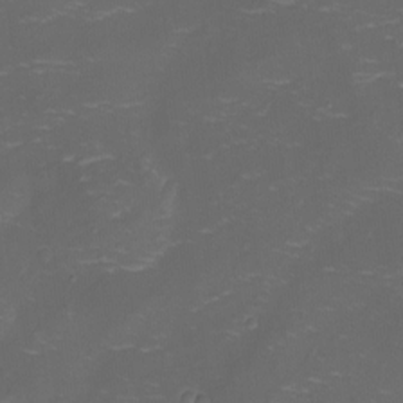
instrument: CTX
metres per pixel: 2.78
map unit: Nhu
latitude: -14.6141
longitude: -24.4223
